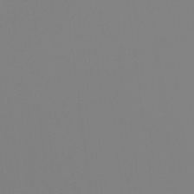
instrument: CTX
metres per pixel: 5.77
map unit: Ht
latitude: -16.4251
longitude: -47.9528
